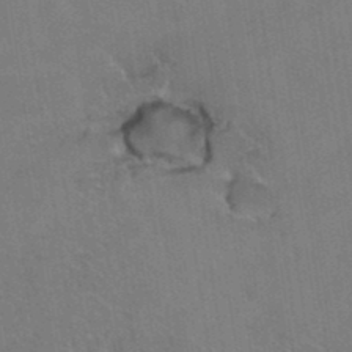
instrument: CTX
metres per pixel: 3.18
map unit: Hto
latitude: 36.7435
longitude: -46.5546
